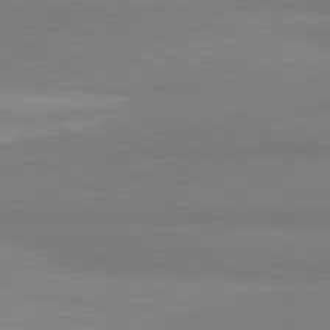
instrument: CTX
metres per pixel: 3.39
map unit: lApd
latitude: 80.5546
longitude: -178.8191
